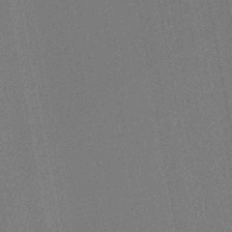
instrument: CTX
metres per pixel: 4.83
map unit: lHb
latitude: -45.4832
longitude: 74.6141
